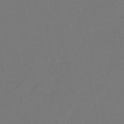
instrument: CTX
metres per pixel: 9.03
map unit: HNb
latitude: -46.7841
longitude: 56.6896
